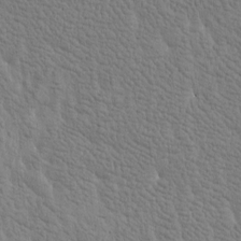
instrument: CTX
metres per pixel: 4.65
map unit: Htu
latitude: -3.8233
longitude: 176.6707
